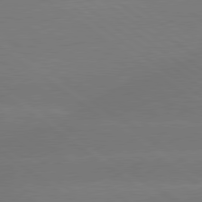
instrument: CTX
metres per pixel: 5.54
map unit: lApd
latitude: 79.5938
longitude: -150.6301
